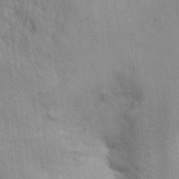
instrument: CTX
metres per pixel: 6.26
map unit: Hto
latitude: 13.5182
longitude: -37.8584
